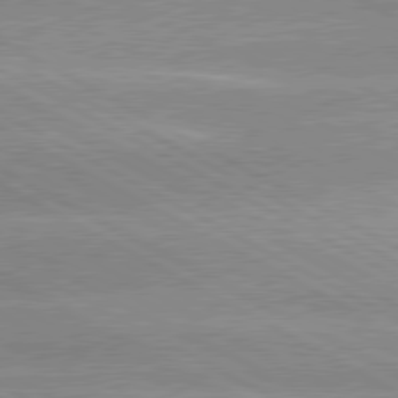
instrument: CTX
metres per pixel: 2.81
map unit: lApd
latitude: 80.1956
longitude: -135.1403
